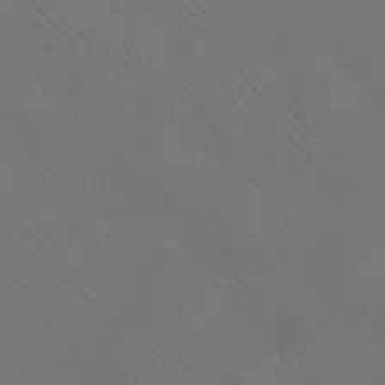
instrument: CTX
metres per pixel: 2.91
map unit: eHh
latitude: -7.9178
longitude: -68.9136
